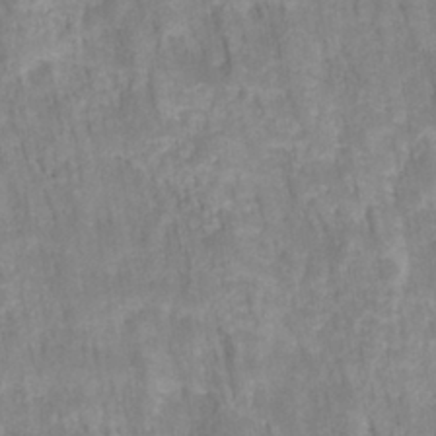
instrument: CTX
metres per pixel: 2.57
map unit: HNhu
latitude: -27.5210
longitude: 73.5021
